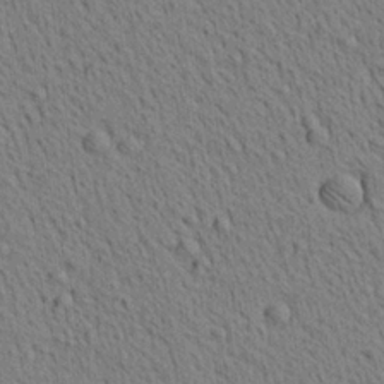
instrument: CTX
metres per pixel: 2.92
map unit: Aa
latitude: 21.8773
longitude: -138.9136
